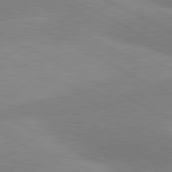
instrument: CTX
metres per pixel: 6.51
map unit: lApd
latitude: 80.7624
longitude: 124.2928
